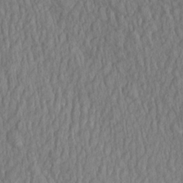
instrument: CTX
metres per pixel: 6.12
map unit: Aa
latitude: 14.8947
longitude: -143.9339
